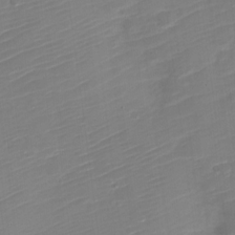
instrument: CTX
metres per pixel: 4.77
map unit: Nve
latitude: -21.1809
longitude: 106.5952
